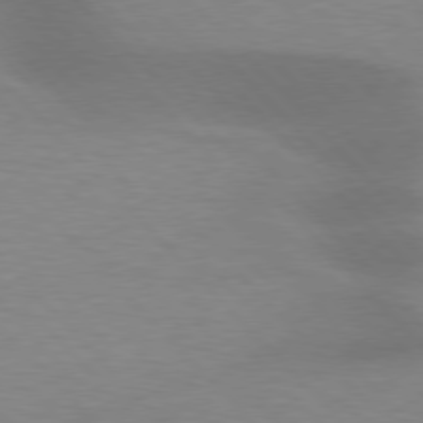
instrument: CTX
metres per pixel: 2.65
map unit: lApd
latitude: 77.1970
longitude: -59.2348
